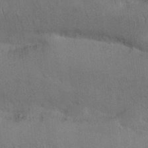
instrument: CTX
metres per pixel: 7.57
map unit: Nhu
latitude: 26.2712
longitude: -71.3481
